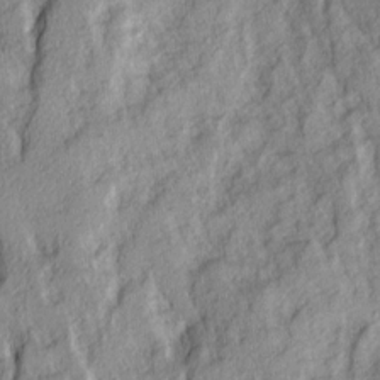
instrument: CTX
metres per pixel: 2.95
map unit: Ave
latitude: 14.3279
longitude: -132.5546
